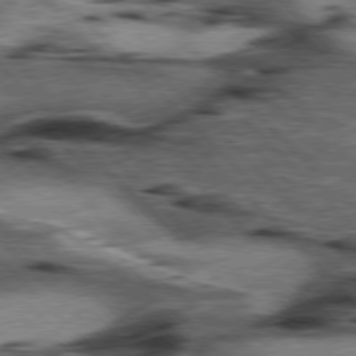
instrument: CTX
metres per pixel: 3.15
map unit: lApd
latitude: 77.1970
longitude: -50.1200
